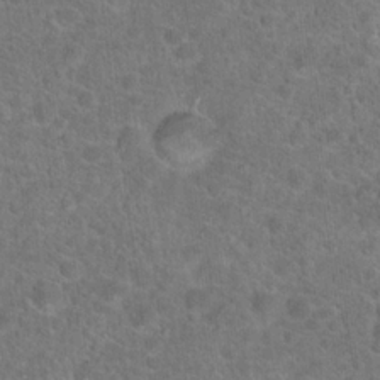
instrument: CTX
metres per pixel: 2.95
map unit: Hto
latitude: 19.4048
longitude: -43.5560
